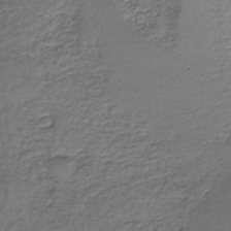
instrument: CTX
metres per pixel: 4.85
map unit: lHb
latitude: -35.7667
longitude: 62.2172
